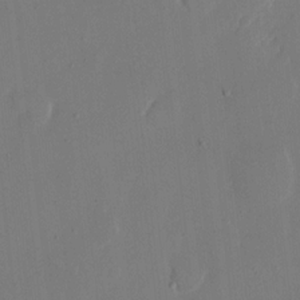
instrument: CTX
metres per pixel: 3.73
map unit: eHh
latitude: 11.8017
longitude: -68.1200
